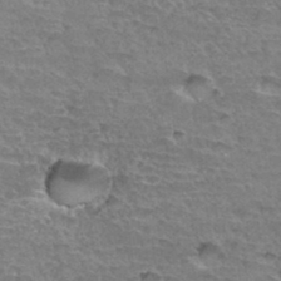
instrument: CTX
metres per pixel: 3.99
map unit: Hto
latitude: 34.6868
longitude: -44.8191
